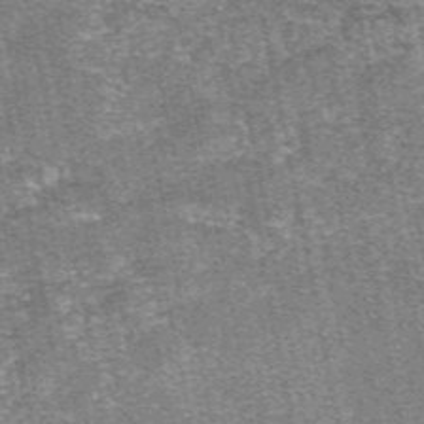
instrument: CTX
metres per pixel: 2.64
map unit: eAb
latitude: 48.0444
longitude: 104.1039
